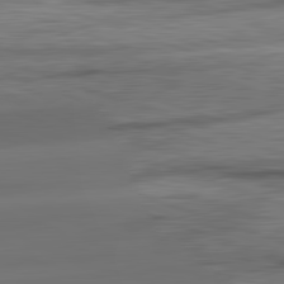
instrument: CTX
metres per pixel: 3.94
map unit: lApd
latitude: 82.2900
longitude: -163.7639
